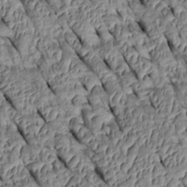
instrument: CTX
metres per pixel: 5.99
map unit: Htu
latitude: 0.9702
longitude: 148.2173
